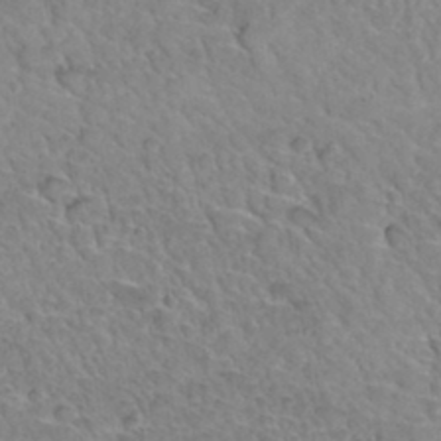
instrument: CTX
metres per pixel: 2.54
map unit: Hto
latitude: 34.8002
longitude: -46.3845
